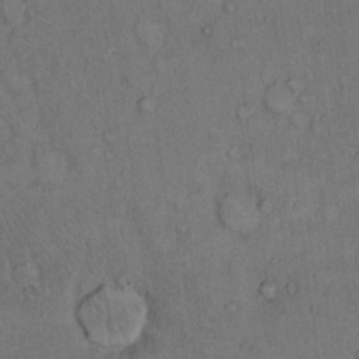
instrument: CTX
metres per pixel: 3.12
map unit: Hto
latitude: 10.5357
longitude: -59.4049
